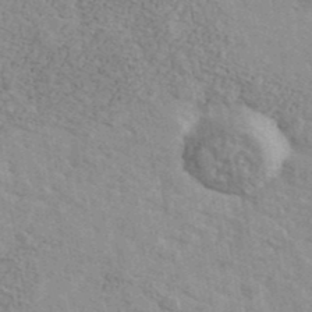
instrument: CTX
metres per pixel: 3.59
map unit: Ave
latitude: 41.9717
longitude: -109.6505
